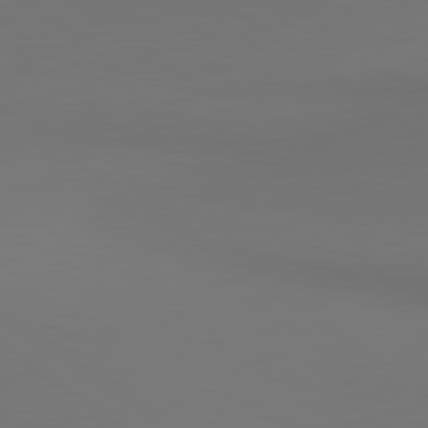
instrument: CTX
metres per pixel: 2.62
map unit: lApd
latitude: 80.9136
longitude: 153.4265
